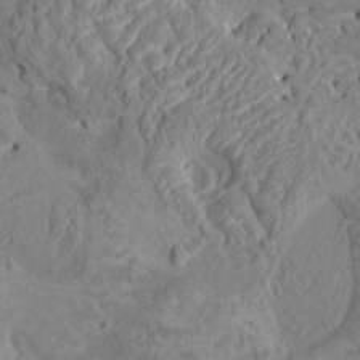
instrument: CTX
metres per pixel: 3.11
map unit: HNhu
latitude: 7.2159
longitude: -1.0647
